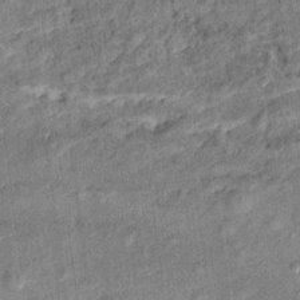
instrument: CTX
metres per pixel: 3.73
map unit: Ht
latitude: 10.5735
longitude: -39.2726
